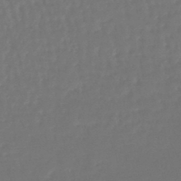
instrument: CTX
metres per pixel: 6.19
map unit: lHb
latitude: -46.9164
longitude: 61.9745
